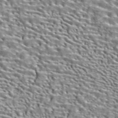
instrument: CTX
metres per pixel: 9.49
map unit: ANa
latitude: 41.0458
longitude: 17.7856
